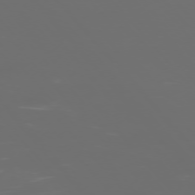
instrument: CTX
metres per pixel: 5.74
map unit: Ap
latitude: -76.3117
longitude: -73.9151
